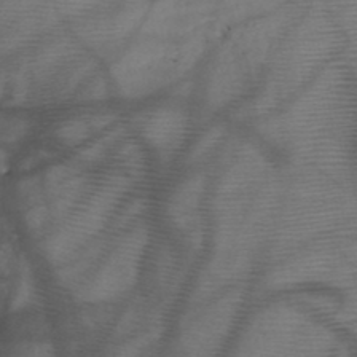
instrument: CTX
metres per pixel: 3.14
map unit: HNb
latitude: -47.3698
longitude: -40.8191
